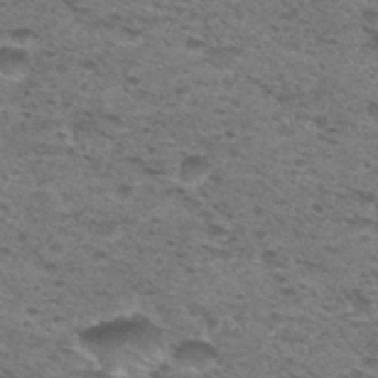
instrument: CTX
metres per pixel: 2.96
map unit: Hto
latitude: 30.5168
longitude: -48.1200
